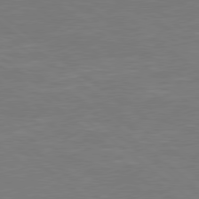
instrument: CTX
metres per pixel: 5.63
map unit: Hpe
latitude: 78.3656
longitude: -126.5357
